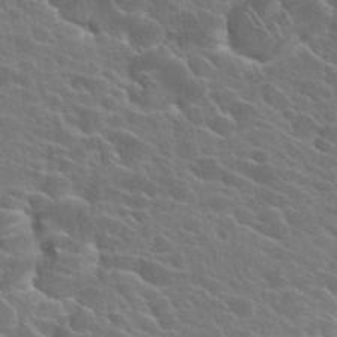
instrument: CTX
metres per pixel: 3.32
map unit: Hto
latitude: 24.8191
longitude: -40.8191
